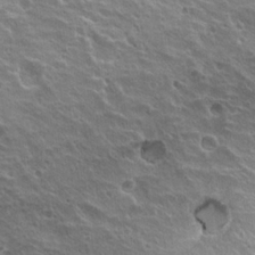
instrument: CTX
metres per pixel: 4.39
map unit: Hto
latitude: 19.9906
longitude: -33.4993
